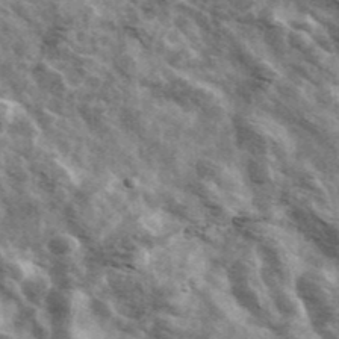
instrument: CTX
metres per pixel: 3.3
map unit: Ave
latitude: 42.3089
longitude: -106.8947
